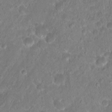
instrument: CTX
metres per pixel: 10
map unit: Hto
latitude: 17.5560
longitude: -40.0822
